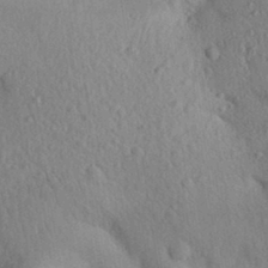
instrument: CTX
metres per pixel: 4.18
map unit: Aa
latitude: 30.5546
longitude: -146.8569
